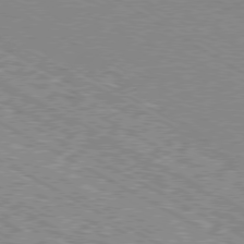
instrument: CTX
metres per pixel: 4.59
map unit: Ap
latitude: -80.3307
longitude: -52.8191
